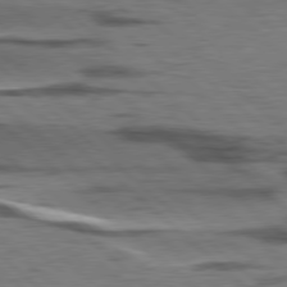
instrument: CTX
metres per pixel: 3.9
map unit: lApd
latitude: 78.5168
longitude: -49.0081
